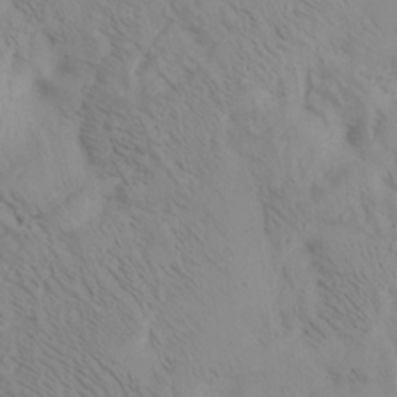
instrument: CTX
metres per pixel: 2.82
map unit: Nhu
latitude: -4.4062
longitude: -84.4412
